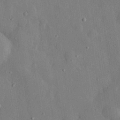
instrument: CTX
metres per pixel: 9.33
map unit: eHh
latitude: 28.4601
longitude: -79.5371
